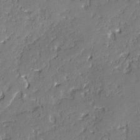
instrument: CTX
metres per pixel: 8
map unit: lAvf
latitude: -0.7841
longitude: -106.6868
